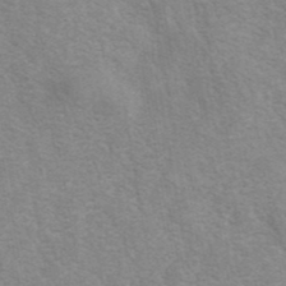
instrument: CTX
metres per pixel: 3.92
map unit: eAb
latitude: 41.5371
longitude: 106.7463
